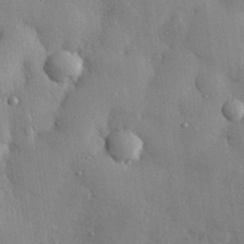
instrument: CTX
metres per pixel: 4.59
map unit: eHh
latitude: 29.2915
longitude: -79.1214
